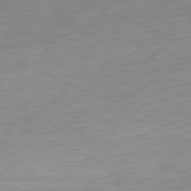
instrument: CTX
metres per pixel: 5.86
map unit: Ap
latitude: -81.7289
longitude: -75.5749
